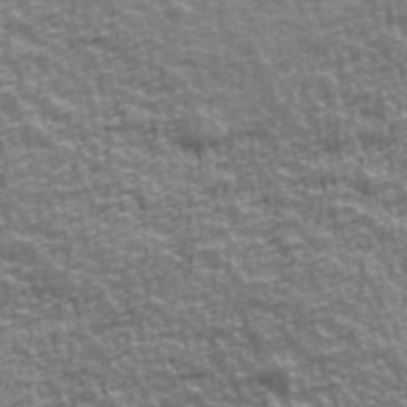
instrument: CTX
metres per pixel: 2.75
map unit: Ave
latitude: 41.9528
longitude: -112.8947
